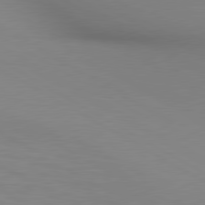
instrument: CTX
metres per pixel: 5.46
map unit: lApd
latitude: 80.2522
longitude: 132.8030
